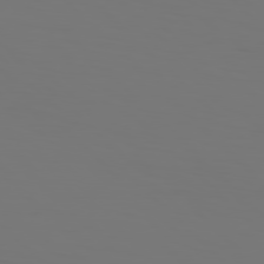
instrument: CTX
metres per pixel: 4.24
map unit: Hpe
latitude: 77.2348
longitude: -134.4034
